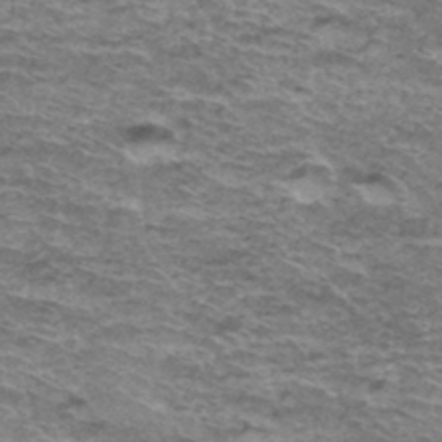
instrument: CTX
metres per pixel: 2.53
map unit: Hto
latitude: 37.8206
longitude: -43.1214
